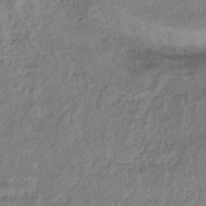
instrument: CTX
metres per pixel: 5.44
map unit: lHb
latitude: -37.8233
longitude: 68.6518
